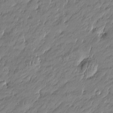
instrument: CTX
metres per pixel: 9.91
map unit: Htu
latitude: -5.2376
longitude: 176.8219
